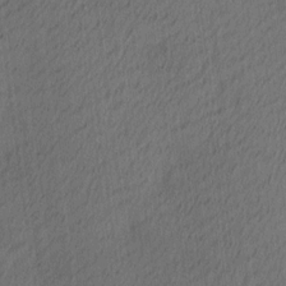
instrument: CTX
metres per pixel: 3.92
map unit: Ave
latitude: 13.2915
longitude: -106.8002
